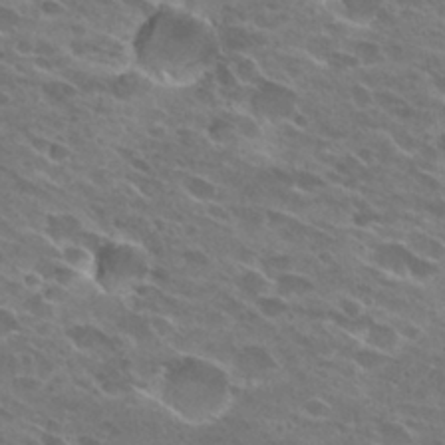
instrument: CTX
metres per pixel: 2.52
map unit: Hto
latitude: 26.8380
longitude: -42.2712
